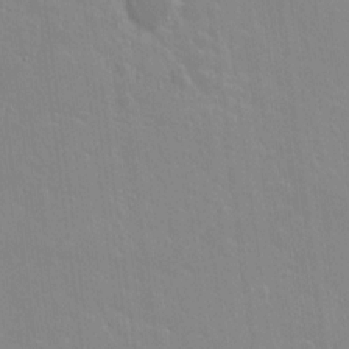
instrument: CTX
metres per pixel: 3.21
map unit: lAvf
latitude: 16.1011
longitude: -128.3656
